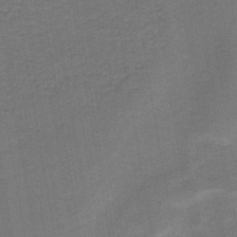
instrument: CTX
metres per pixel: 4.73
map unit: HNb
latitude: -45.3510
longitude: 51.8989
